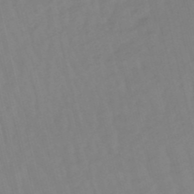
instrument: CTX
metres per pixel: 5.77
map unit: lHb
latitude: -48.7275
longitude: 76.0283
